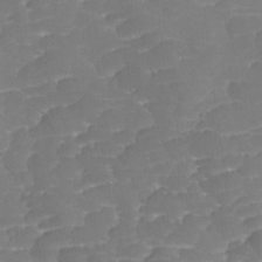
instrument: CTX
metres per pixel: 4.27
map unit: Ave
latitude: -8.6329
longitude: -122.6490
